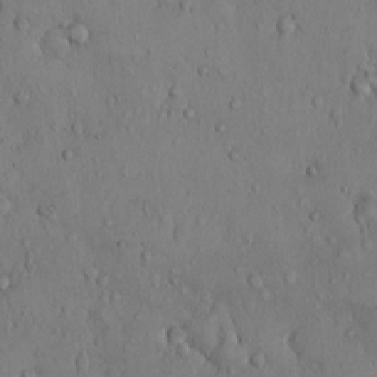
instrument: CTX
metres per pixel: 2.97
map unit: Hto
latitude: 10.3467
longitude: -57.7827
